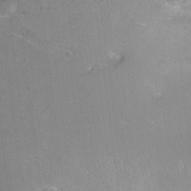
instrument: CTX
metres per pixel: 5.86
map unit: Ht
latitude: -9.1809
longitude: -36.4790
